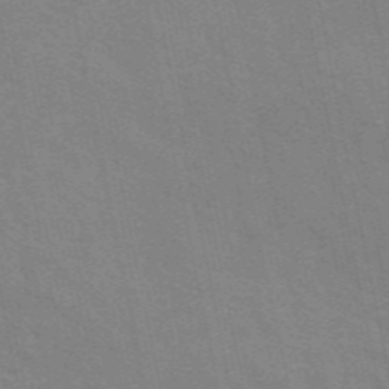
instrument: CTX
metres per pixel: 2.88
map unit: ANa
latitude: 48.7057
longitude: -75.7828
